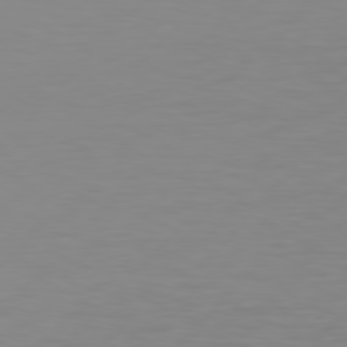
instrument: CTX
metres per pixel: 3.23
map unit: Hpe
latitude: 77.5749
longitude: -123.7639
